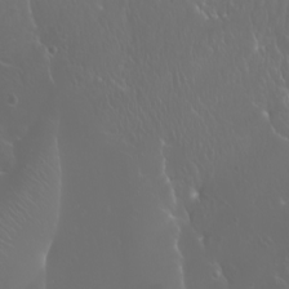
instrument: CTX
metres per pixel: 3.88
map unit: Htu
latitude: -4.7841
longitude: -88.3090
